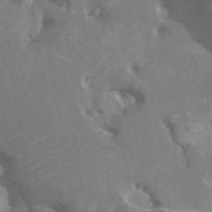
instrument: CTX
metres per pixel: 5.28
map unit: HNhu
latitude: 1.9150
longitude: -0.3278
